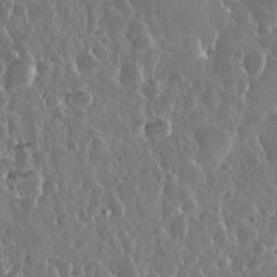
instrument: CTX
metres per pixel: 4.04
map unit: eHh
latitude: 34.3845
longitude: -57.6882
